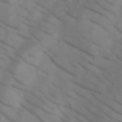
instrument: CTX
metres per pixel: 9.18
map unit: HNb
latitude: -44.9731
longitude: -41.2914
